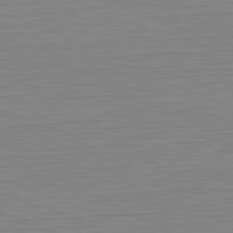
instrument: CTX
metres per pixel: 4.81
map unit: Hpe
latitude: -82.1606
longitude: 9.3321
